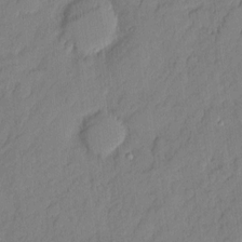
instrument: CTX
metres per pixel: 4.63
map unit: eHh
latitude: 6.0444
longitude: -76.0444
